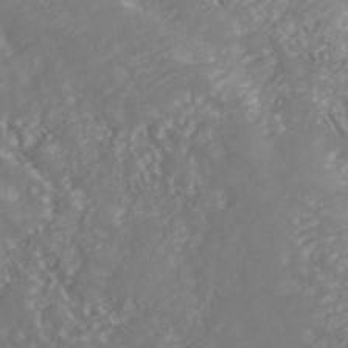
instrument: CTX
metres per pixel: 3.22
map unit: ANa
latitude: 41.5749
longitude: 28.4062
